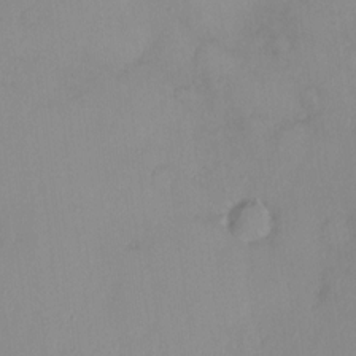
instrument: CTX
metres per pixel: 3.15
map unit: HNhu
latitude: 6.4412
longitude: 1.3321
